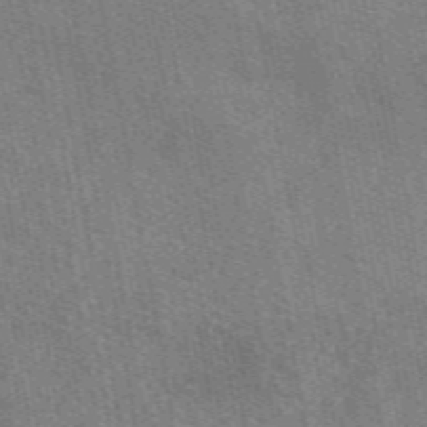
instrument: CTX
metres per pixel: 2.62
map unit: eAb
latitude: 50.5167
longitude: 116.0472
